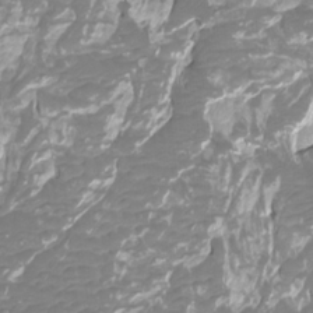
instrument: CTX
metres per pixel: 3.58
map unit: Htu
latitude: -10.8408
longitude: -74.6679
